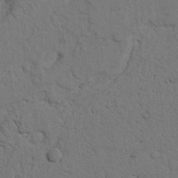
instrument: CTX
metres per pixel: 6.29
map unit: Nhu
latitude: 22.0822
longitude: -74.7246
